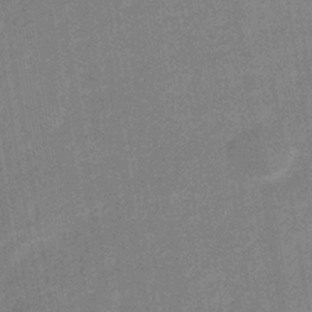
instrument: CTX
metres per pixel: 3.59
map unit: eHb
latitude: -36.5384
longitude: 73.8233
